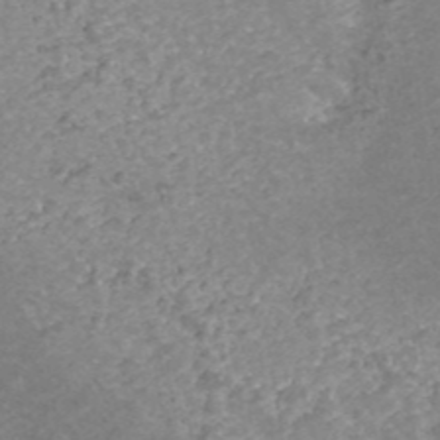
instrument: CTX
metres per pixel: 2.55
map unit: ANa
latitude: 42.8002
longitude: 25.1620
